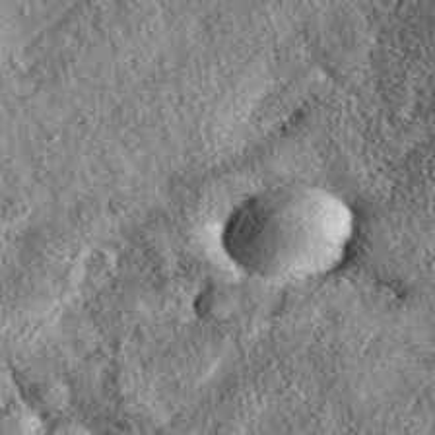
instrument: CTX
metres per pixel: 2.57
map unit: eAb
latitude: 36.9136
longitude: 108.4440
